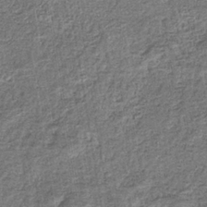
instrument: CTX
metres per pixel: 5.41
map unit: eHb
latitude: -36.3306
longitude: 79.9178
